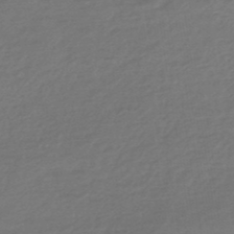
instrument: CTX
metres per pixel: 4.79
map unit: HNhu
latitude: -46.4062
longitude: 89.8989
